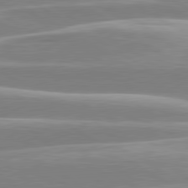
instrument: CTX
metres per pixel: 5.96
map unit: lApd
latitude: 80.2900
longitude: -128.0444
